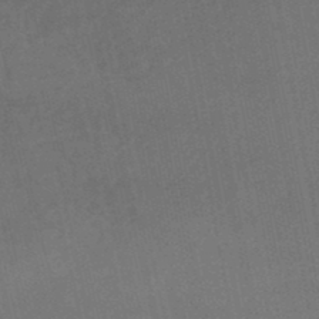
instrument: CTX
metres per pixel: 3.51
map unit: lHb
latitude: -47.6910
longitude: 70.7463
